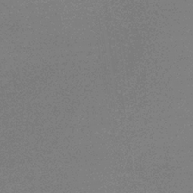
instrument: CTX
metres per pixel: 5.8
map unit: HNb
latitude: -34.2928
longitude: 52.6329
